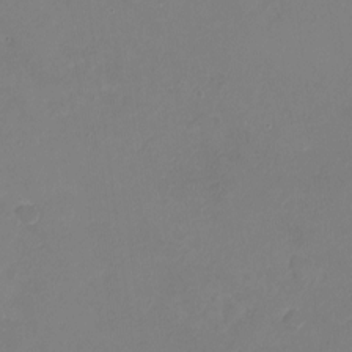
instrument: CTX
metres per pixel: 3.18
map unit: Nhu
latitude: -13.5399
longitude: -69.4804
